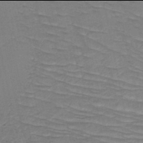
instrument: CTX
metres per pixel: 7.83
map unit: HNb
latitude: -50.0094
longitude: -51.7260
